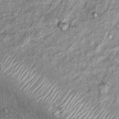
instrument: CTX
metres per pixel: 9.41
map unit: Hto
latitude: 14.4034
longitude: -35.1781
